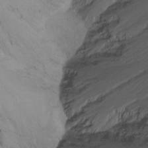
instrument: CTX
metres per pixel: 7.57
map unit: Nhu
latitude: -14.6330
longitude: -53.6316
